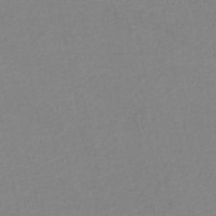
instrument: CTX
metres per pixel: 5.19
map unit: lHb
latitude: -46.8030
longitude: 61.1242
